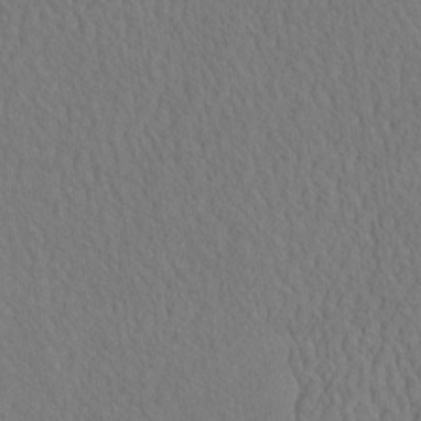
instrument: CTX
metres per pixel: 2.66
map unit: eHh
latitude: -3.0486
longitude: 15.6155
